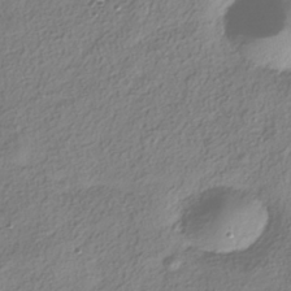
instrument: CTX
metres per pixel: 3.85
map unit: HNhu
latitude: -39.5966
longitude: 101.7477
